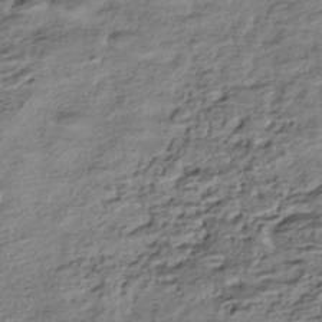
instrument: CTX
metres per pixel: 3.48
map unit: HNhu
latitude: -42.7841
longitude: 103.7478
